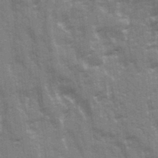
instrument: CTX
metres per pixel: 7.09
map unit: Ave
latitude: 20.9136
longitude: -133.5182
